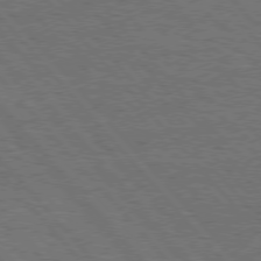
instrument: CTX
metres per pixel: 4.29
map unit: Hpe
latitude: 75.8961
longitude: -157.9339
